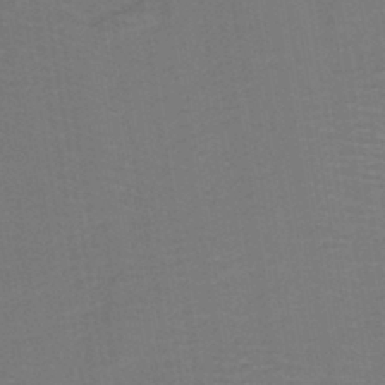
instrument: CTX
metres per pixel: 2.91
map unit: lHb
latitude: -42.9352
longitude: 53.3887
